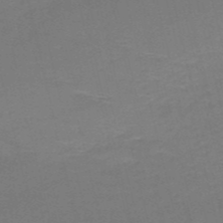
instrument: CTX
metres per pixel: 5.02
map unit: HNb
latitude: -50.7463
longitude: -41.7827
